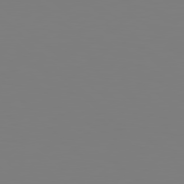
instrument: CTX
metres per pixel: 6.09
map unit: Hpe
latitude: 78.8569
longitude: -167.1592
